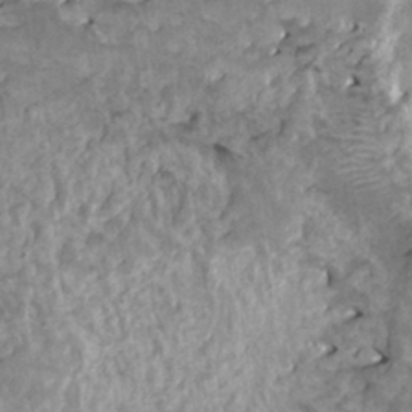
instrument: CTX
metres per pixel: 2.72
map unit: HNhu
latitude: 3.4804
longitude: 5.7477
